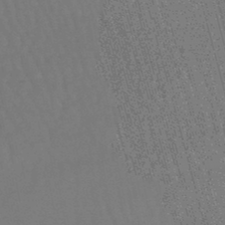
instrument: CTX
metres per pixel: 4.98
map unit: lHb
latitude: -45.9745
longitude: 77.6911
